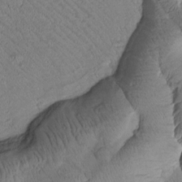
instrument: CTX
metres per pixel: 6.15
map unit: Htu
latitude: 1.9528
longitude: 177.4265
